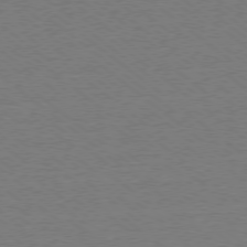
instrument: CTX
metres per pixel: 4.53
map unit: Ap
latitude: -78.5951
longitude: -82.3467
